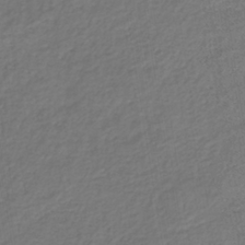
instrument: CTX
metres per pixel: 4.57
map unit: lHb
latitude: -37.5777
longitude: 71.0109
